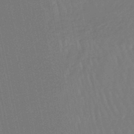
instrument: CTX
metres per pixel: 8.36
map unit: lHb
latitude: -45.4454
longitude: 77.7289
